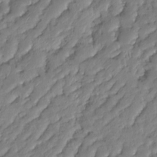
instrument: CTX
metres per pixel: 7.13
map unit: HNhu
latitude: -24.9164
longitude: 50.9731
